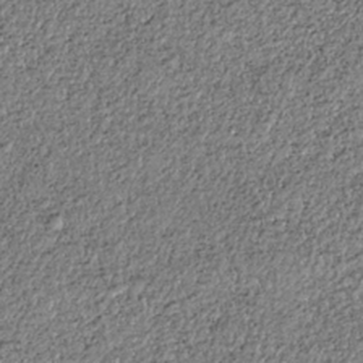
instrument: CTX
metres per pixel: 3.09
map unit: HNhu
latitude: -36.8974
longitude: 33.8234
